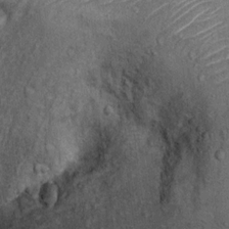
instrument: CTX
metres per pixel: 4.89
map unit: Hto
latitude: 11.3482
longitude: -37.3104
